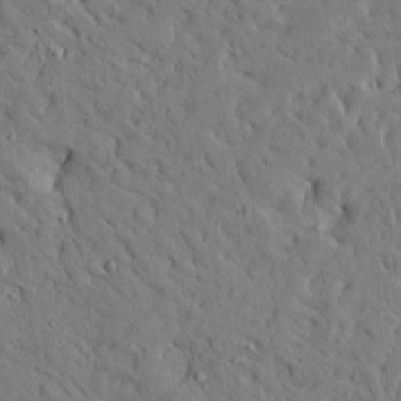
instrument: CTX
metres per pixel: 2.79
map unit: Ave
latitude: 14.5357
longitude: -139.8394
